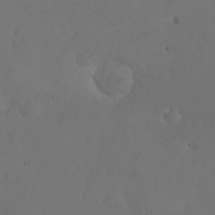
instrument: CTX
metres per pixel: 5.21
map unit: eHh
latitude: 24.6490
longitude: -64.3656
